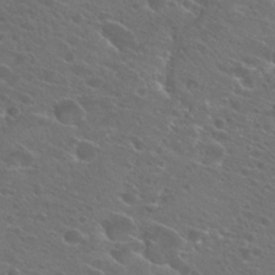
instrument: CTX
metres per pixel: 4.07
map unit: Hto
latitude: 25.1214
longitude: -39.6127
